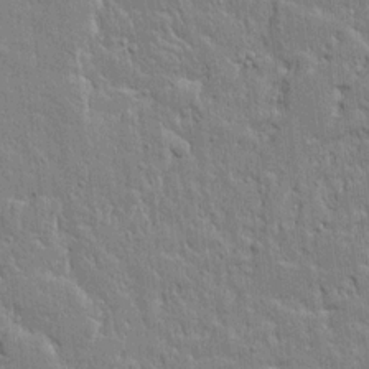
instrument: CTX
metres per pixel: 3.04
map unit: lAvf
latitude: 15.9528
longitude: -128.1389
